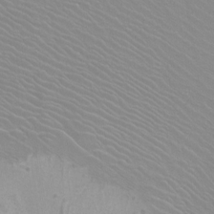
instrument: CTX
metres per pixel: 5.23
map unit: Htu
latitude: -12.3306
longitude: -72.3657
